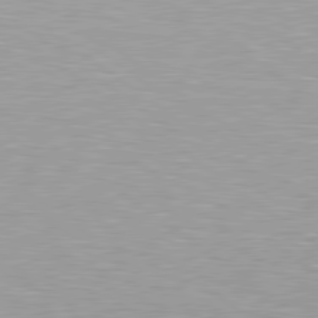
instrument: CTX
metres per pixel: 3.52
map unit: Hpe
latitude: 79.2726
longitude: -153.2348
